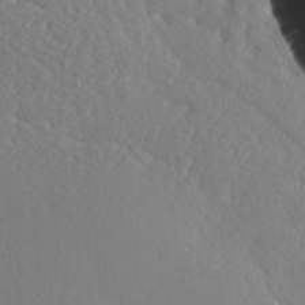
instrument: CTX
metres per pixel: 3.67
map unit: lAa
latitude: -7.5966
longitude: -123.8772
